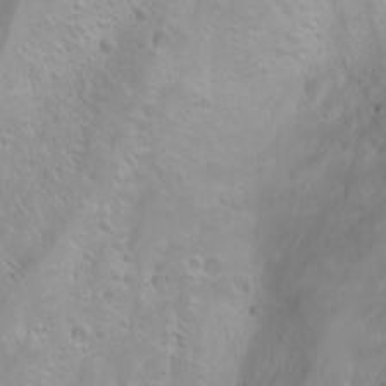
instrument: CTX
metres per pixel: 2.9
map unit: Nhu
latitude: -4.4062
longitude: -86.7813
